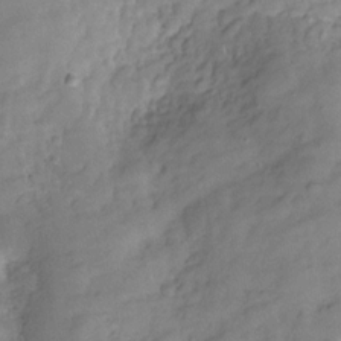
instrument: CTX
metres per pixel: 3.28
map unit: Hve
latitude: -29.3321
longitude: 92.7652
